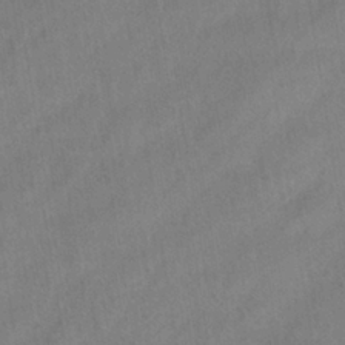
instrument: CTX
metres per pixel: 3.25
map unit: eHh
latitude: -39.6344
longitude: -26.4412
